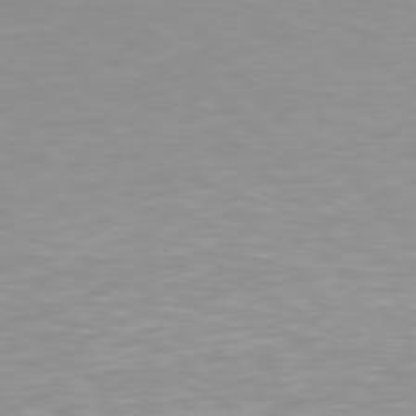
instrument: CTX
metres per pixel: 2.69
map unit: Hpe
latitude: 77.1970
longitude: -172.6112
